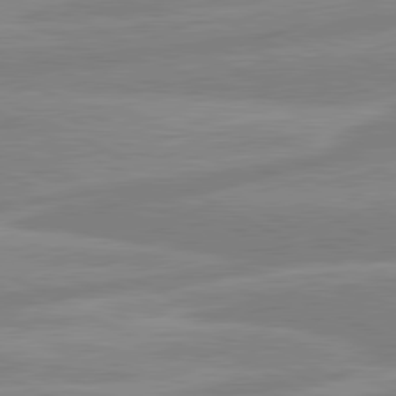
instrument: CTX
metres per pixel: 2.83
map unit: lApd
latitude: 80.7624
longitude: -169.3104
